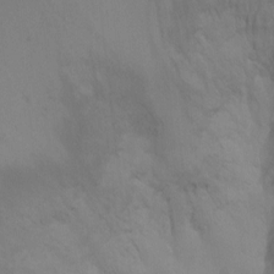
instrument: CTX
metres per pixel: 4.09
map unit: Ht
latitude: -9.7855
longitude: -33.3482
